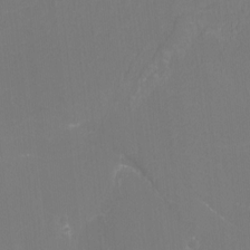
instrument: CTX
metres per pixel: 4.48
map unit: Htu
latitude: -12.7841
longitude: -70.4223
